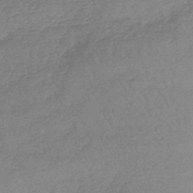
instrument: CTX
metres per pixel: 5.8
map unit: lHb
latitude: -44.6707
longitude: 71.6911
